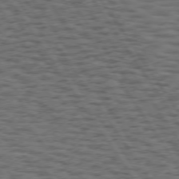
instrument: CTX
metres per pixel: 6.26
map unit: Hpe
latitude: 74.6113
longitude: -133.8017
